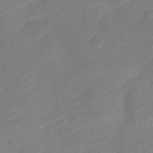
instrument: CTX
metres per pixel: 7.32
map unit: Nve
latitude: -19.4076
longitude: 107.3321
